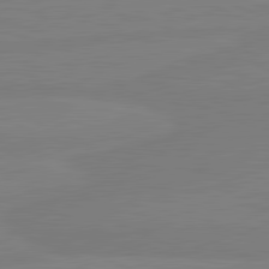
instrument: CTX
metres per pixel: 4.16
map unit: lApd
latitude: 81.5560
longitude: -179.3482
